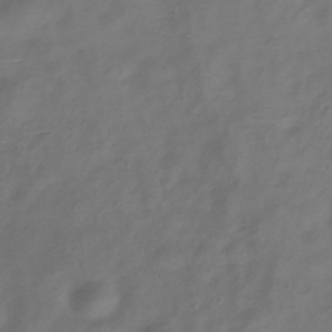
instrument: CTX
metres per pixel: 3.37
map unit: Hve
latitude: -33.4455
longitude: 88.9164
